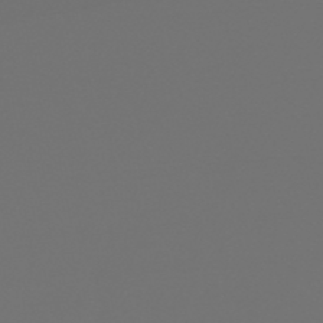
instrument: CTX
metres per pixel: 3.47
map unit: HNb
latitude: -47.4265
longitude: 56.2928
